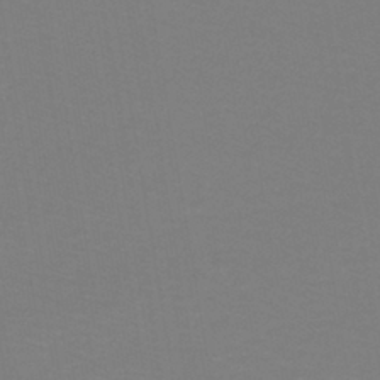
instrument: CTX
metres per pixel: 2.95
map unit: lHb
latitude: -41.1431
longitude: 52.6329
